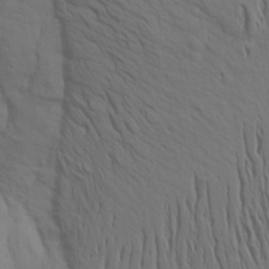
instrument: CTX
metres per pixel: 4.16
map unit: Aa
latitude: 17.4426
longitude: -144.7057
